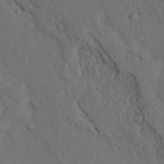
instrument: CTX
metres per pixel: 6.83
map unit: Ave
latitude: 23.4615
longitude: -134.6490
